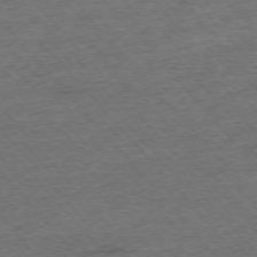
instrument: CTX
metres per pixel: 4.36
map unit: Hpe
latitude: -76.5385
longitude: -11.8961
